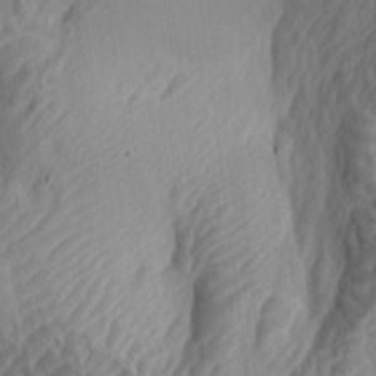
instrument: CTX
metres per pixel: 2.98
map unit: lAa
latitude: -5.1242
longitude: -123.4804
